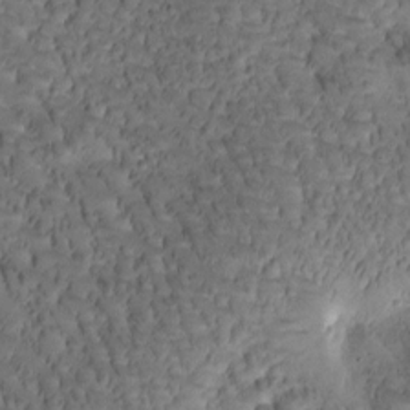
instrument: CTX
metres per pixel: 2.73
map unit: Htu
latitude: -1.5966
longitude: 170.9731
